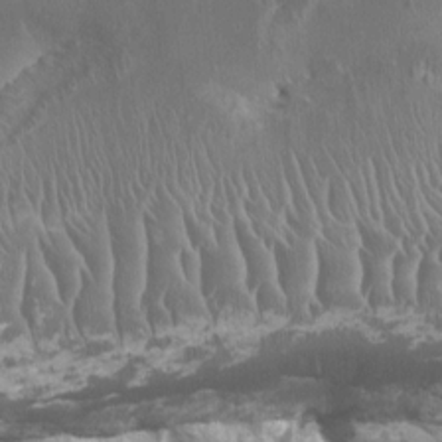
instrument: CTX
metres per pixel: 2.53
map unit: HNhu
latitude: 2.1389
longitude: 6.7463
